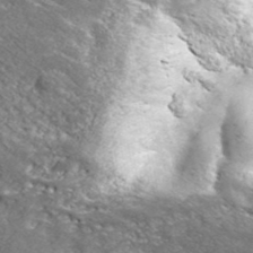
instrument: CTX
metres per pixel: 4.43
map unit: ANa
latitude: 42.5546
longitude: -86.9702
